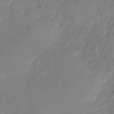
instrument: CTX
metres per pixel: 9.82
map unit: Nhu
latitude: -29.0298
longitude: -60.8947
